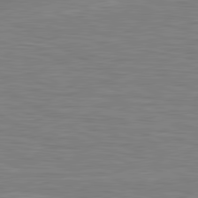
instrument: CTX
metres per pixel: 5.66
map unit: lApd
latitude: 80.9703
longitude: 172.8975
